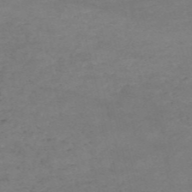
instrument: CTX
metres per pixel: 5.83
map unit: HNb
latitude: -55.1431
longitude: -44.5546
